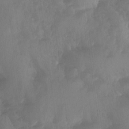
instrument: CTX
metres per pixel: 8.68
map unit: Ave
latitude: -10.1795
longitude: -118.2333
